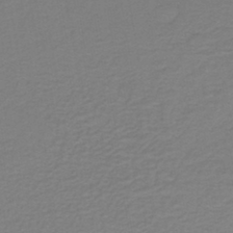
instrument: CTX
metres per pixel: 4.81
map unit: lHb
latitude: -41.5021
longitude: 52.7085
